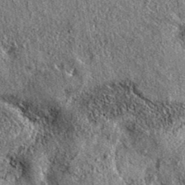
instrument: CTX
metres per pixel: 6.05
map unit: eAb
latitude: 36.7057
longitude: 111.4265
